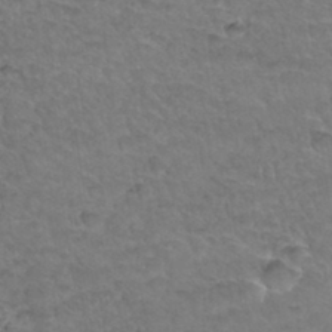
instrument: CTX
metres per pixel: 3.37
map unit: Hto
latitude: 34.4601
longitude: -46.8191
